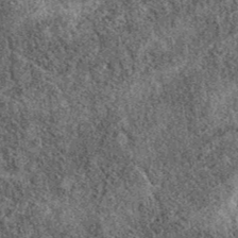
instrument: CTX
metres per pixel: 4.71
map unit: eAb
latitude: 39.1214
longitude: 111.2565
